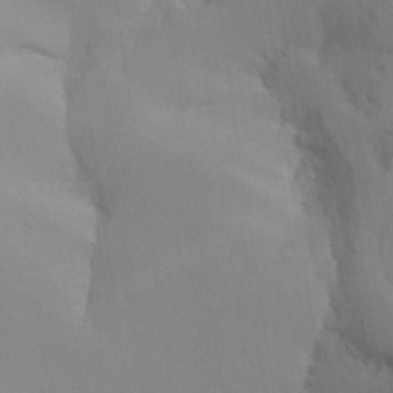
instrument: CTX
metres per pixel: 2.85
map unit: Aa
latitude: 29.4615
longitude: -132.3467
